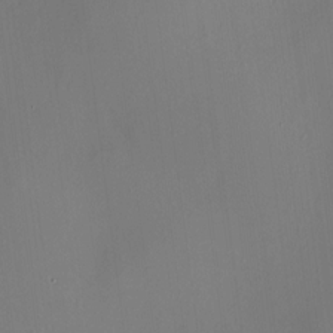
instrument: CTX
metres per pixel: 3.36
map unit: HNhu
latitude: 8.4979
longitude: 12.8408
